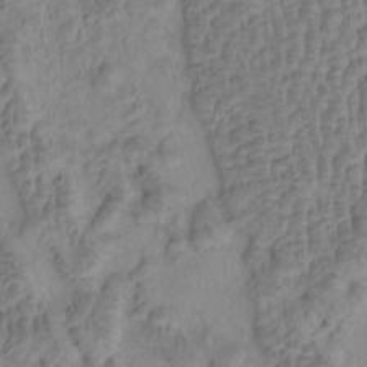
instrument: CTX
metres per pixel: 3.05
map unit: eHh
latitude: -1.3132
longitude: 15.1431
